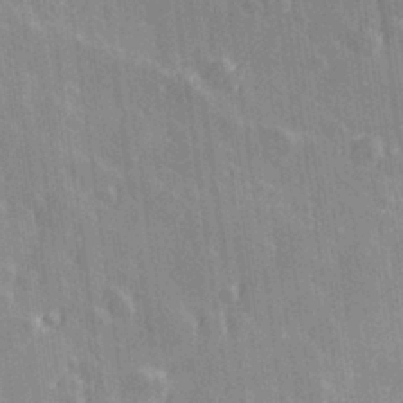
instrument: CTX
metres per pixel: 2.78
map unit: Hve
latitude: 28.7813
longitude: 146.3684
